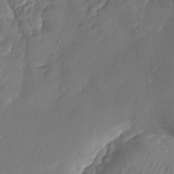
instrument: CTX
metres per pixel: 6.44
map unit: Nhu
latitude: -28.2740
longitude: -66.7057
